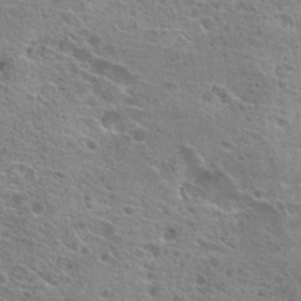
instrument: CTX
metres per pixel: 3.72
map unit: Hto
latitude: 20.9892
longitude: -41.9150
